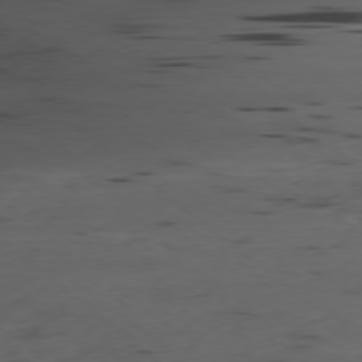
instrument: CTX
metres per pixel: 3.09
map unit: Ap
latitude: -78.8408
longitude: -63.6316
